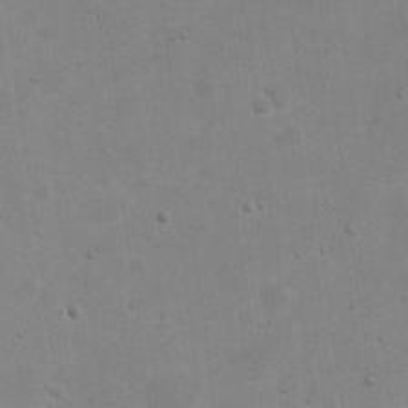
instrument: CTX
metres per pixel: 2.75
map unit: eHh
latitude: 20.8380
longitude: -69.5371
